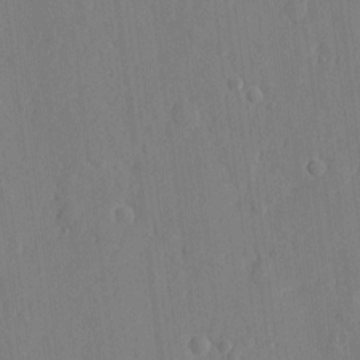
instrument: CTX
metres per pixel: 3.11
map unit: eHh
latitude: 5.8394
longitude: -73.0459
